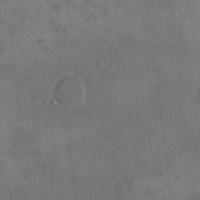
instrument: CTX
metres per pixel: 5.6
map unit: eHh
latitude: 15.9906
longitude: -66.9891
